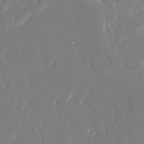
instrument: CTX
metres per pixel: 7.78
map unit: Ave
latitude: 16.8947
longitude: -140.8380
